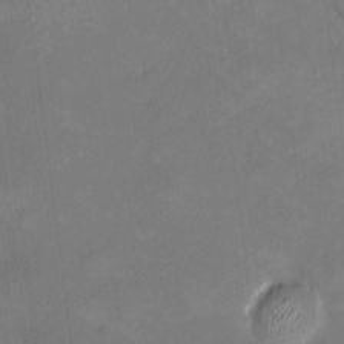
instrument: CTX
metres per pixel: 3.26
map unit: HNhu
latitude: 6.6490
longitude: 4.9541
